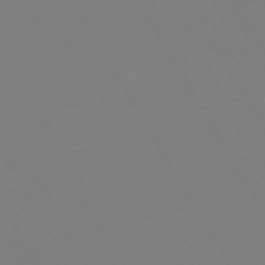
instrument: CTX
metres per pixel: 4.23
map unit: Hpe
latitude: -72.8408
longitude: 10.2551
